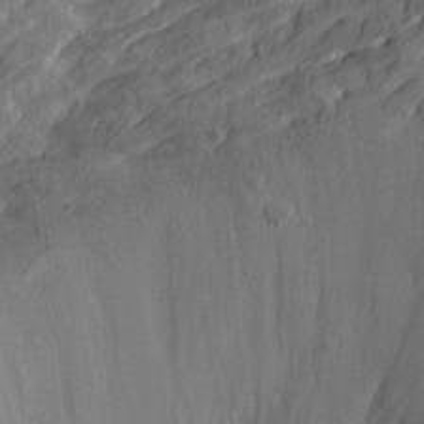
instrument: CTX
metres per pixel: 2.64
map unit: Ave
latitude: 23.3482
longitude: -133.4049
